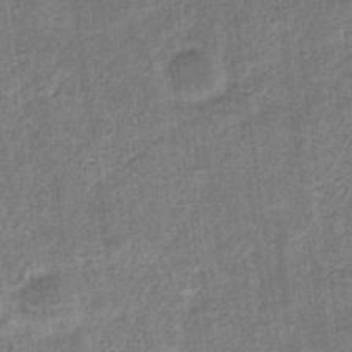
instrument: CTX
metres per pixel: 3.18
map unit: eHb
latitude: -36.2361
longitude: 80.1039
